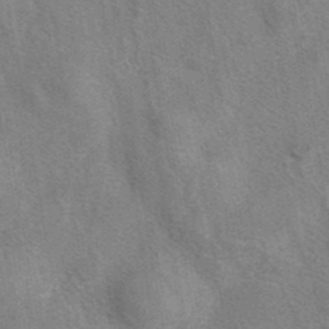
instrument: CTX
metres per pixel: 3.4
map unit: eAb
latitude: 40.8757
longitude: 106.7275
